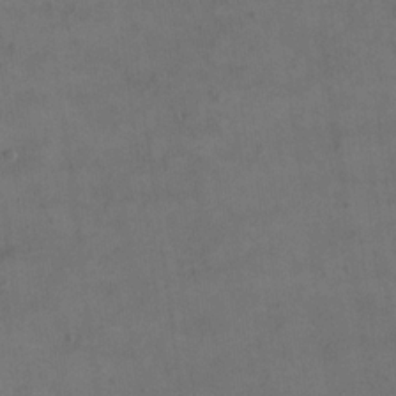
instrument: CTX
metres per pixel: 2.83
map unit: eHh
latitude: 18.4790
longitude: -65.2159
